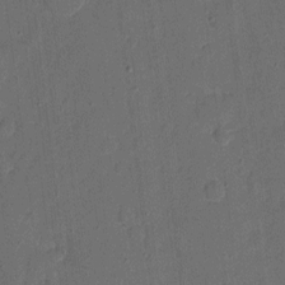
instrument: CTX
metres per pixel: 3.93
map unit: eHh
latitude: 4.8758
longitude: -66.8191
